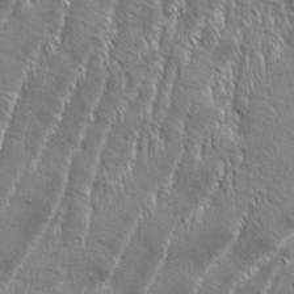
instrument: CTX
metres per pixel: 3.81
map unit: Aa
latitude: 8.2523
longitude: -130.0822
